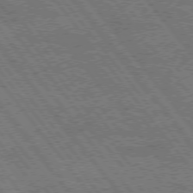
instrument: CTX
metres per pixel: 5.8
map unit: Hpe
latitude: 74.7246
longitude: -150.1766
